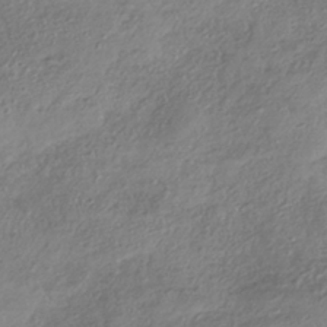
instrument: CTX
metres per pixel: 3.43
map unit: HNhu
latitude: -40.9919
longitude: 107.0865
